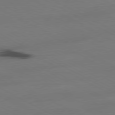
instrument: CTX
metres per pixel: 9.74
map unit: Ap
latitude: -80.6708
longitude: -95.4427
